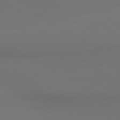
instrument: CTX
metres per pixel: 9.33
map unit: lApd
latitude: 80.8569
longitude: 154.4629
